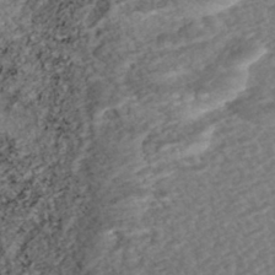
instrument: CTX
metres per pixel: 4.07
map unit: ANa
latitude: -42.7841
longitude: 108.2550
